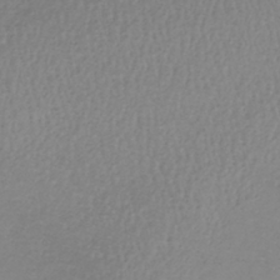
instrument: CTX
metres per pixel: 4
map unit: lHb
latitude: -41.6155
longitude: 72.8408
